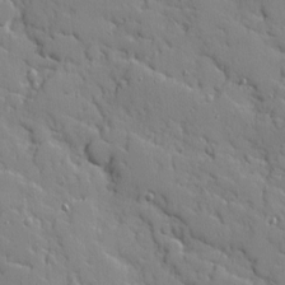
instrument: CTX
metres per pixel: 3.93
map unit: Ave
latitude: 10.7246
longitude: -101.4993
